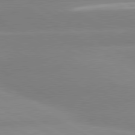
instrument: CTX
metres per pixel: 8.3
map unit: lApd
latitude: 80.2145
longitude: -153.1781
